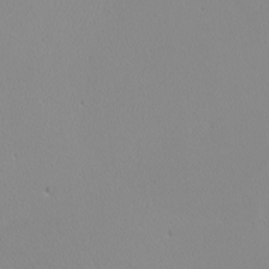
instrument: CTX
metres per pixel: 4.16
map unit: Nhu
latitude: -0.2362
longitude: -78.8947
